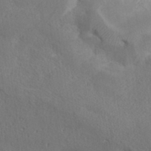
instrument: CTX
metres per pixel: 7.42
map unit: ANa
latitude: 36.1578
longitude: 13.2943
